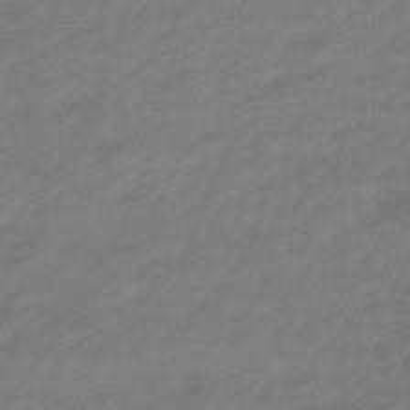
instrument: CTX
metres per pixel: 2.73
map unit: HNhu
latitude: -46.9541
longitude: 89.7666
